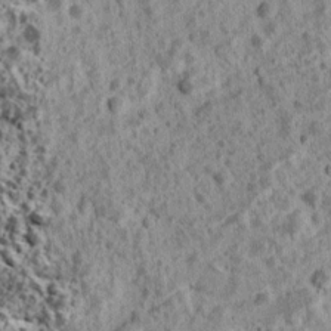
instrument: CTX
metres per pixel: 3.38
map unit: Ave
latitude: 18.2900
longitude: -134.5734
